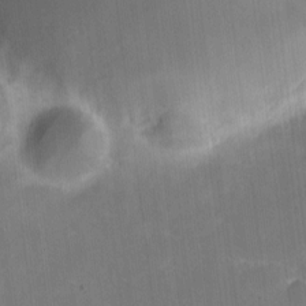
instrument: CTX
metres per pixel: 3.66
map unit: eHh
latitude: 5.2726
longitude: -66.1577
